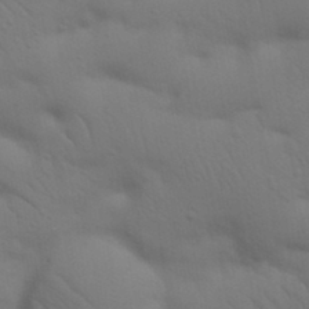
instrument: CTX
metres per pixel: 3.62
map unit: Nhu
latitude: 23.2726
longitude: -73.5749
